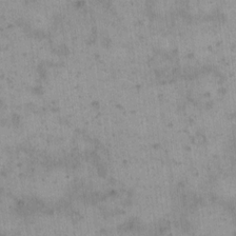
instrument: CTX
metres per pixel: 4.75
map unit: eHh
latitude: 15.4049
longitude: -67.2159
